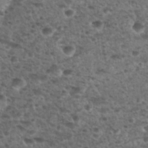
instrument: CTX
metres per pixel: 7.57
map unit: Nhu
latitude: 29.0647
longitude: -49.7261
